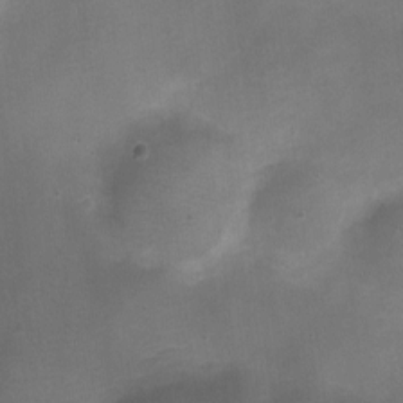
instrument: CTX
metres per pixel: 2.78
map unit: Ht
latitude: -9.4265
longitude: -28.4979
